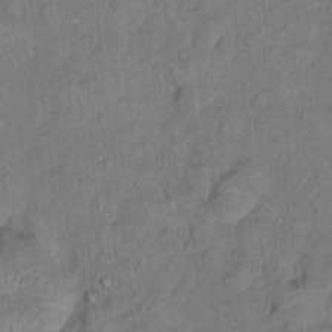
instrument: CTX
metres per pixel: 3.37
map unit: Hto
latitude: 7.8772
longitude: -37.1214
